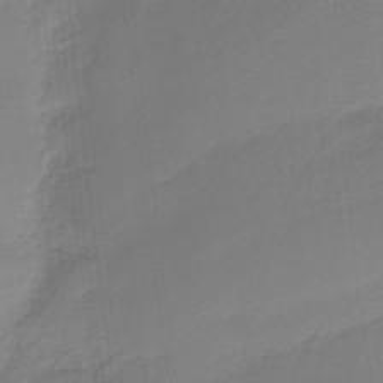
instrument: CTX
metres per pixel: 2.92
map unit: HNb
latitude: -37.0864
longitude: 55.8234
